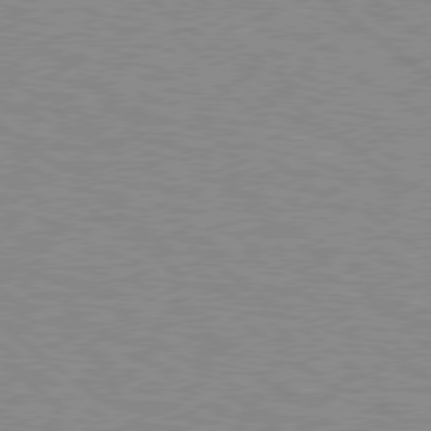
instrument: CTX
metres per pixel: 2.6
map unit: Hpe
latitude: 78.4034
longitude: -164.0822
